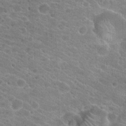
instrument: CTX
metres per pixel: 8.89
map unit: Hto
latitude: 22.3278
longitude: -43.4993
